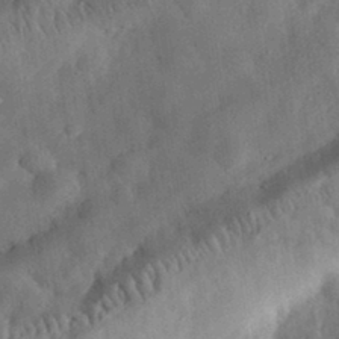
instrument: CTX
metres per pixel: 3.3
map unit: eHh
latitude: 31.7450
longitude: -75.5371
